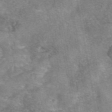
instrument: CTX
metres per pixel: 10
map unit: eAb
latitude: 46.5168
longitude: 102.6707
